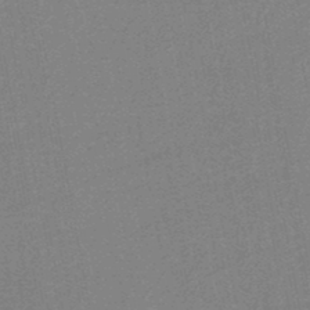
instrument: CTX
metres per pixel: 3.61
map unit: HNb
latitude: -46.7841
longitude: -39.7638
